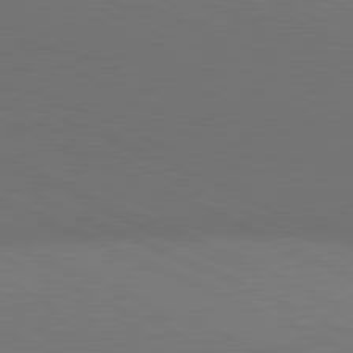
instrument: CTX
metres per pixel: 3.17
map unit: lApd
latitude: 81.1781
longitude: 136.8597
